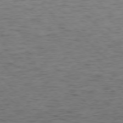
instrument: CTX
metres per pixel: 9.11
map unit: Ap
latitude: -76.9353
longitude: -91.2348
